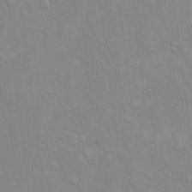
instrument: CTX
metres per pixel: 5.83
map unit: eHh
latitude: 16.1011
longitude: -66.2522
